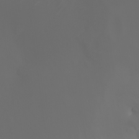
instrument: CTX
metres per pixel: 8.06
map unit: Nhu
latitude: -6.9919
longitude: -90.4034
